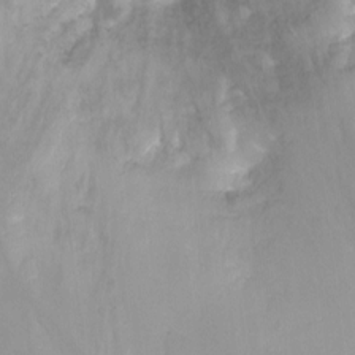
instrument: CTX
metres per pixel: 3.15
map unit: Nhu
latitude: -12.9920
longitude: -58.2900
